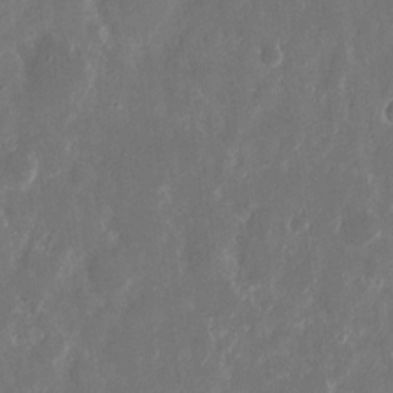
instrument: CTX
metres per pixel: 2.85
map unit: eHh
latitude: 11.7639
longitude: -71.7827
